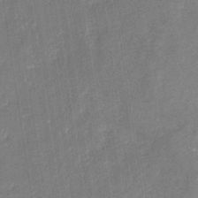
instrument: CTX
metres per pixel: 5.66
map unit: eHb
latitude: -34.4818
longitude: 74.6708
